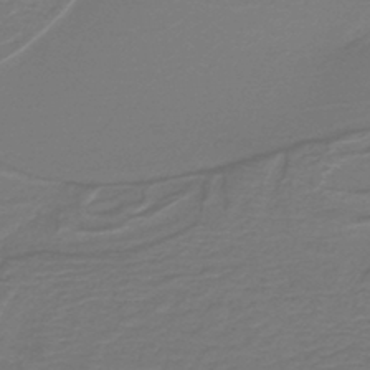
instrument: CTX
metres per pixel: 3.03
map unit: lHb
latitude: -42.8596
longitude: 52.7085
